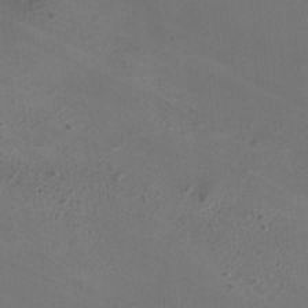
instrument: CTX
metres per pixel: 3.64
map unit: HNhu
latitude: -3.1242
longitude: -3.0647
